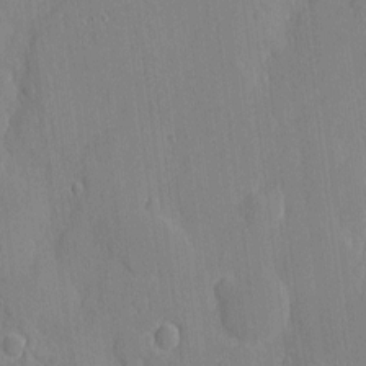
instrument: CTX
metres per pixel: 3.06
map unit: eHh
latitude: 4.0444
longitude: -72.8191
